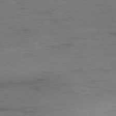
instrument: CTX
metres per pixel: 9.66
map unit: Ap
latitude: -77.5399
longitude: -88.7436
